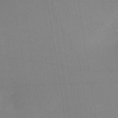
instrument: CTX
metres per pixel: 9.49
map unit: HNb
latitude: -54.1984
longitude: -48.6679
